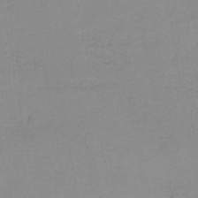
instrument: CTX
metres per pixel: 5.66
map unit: HNb
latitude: -35.5021
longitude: 51.8044
